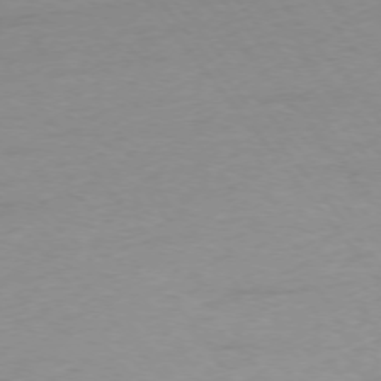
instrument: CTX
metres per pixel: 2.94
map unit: Ap
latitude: -75.8045
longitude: -89.2159
